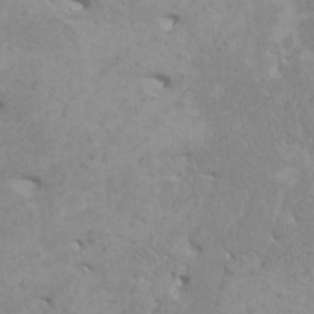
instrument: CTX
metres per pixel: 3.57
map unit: HNhu
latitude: -0.0094
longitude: 4.8030
